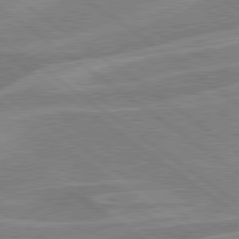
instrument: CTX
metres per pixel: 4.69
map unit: lApd
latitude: 79.4049
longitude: -121.3860
